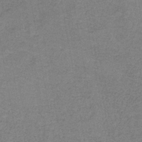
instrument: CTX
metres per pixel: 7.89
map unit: eAb
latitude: -36.5762
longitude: 52.0661
